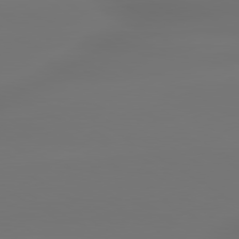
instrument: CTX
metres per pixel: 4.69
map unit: lApd
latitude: 79.8017
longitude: -138.2522
